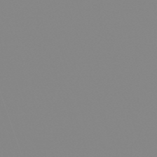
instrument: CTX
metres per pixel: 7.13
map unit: lHb
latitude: -48.5952
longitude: 81.4833
